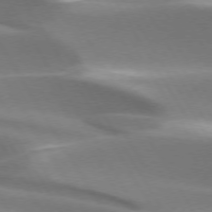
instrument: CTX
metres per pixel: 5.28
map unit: lApd
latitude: 73.5372
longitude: -51.4237
